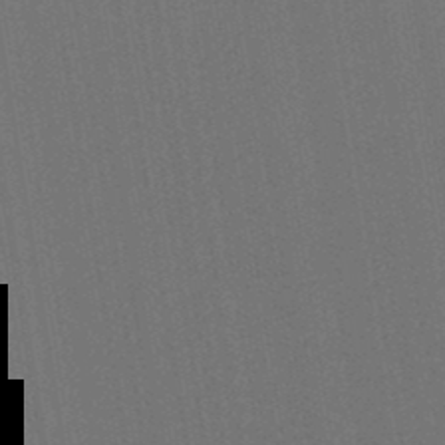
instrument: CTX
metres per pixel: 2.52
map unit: lHb
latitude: -47.5588
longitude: 72.9353
